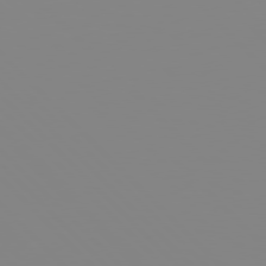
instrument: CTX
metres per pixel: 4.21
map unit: Hpe
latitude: 77.4993
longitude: -161.6316
